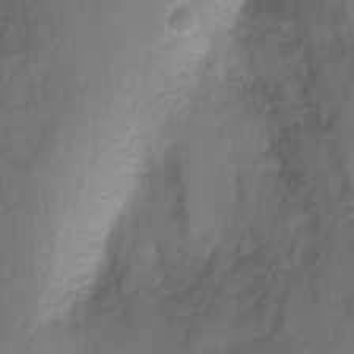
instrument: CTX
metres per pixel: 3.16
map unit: Hto
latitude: -6.9541
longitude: -38.6301
